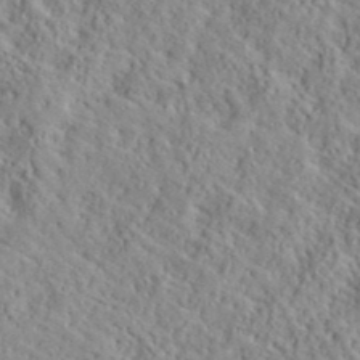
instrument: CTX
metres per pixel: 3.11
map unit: ANa
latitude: 39.9150
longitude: -89.7450
